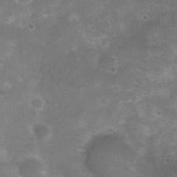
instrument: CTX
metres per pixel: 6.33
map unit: Nhu
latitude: 8.1767
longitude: -21.5938
